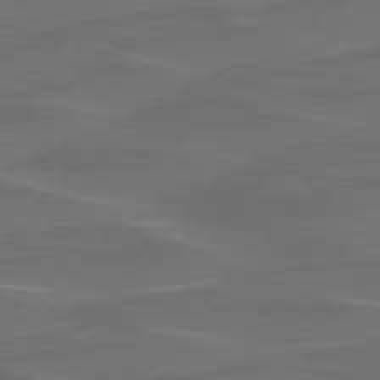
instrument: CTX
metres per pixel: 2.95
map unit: lApd
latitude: 75.7639
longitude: -79.5938
